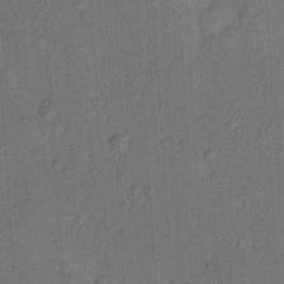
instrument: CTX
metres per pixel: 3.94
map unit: Hto
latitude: 8.1389
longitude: -61.4993
